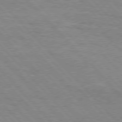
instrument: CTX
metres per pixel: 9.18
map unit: Hpe
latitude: 76.4601
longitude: -152.6491
